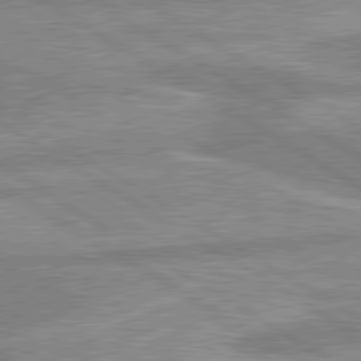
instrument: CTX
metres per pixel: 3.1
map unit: lApd
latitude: 80.1200
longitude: -170.4223
